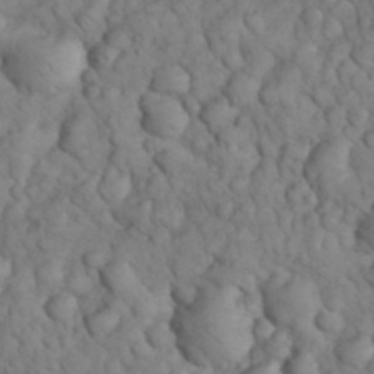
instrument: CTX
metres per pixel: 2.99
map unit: eHh
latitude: 33.2348
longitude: -66.6490
